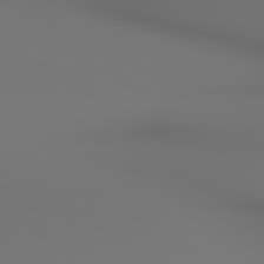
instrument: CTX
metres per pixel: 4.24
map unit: lApd
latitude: 80.4601
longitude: 155.0676
